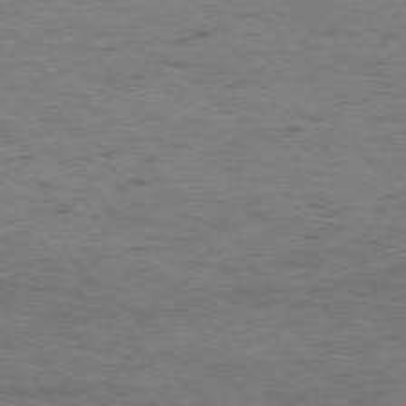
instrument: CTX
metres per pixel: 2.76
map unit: Hpe
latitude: 75.0836
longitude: -142.7435
